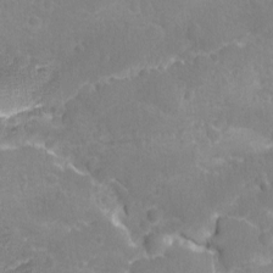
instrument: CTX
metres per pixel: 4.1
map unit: Ave
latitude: -8.6707
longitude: -119.3292
